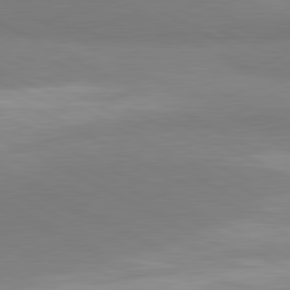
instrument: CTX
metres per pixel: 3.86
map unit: lApd
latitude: 81.3671
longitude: 158.5573
